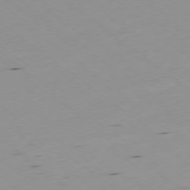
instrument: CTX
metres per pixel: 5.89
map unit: Ap
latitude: -77.2943
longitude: -72.1200
